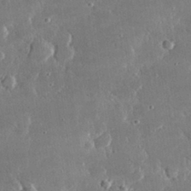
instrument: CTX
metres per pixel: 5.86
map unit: lHvf
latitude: 30.4979
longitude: -93.1592
